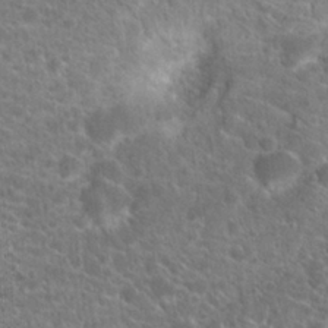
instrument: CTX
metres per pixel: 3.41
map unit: Hto
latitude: 20.4979
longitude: -38.9136
